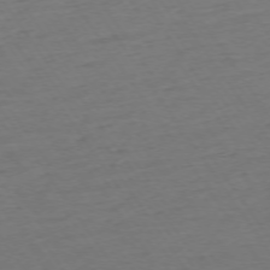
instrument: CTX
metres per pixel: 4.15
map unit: Ap
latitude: -74.0283
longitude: -83.9717
